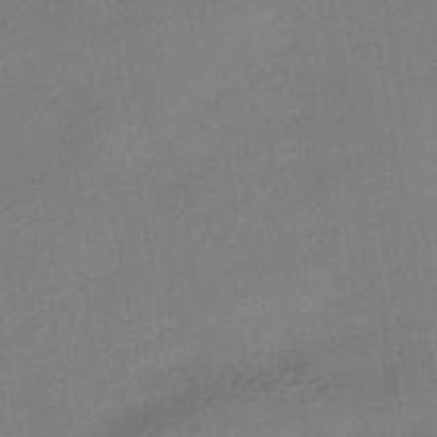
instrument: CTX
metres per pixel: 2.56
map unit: HNhu
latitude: -42.8974
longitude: 91.5399
